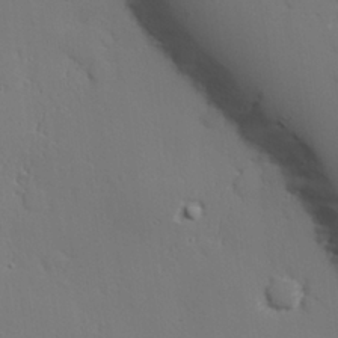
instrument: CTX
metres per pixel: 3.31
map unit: lAvf
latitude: 26.4034
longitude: -109.9528
